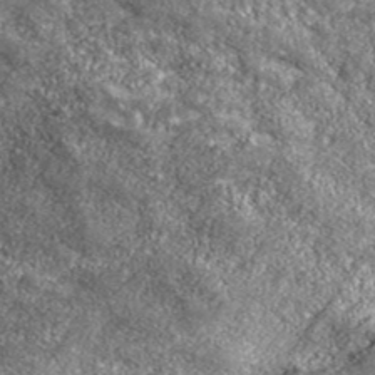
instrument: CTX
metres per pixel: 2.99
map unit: eHh
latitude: 43.0081
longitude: -90.2145
